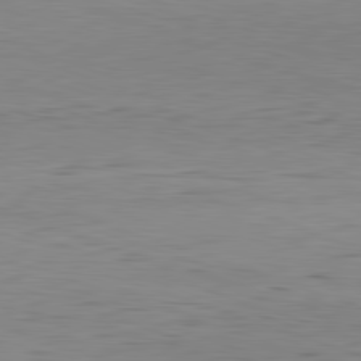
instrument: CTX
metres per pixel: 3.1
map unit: Hpe
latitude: -82.2172
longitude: 11.6344
